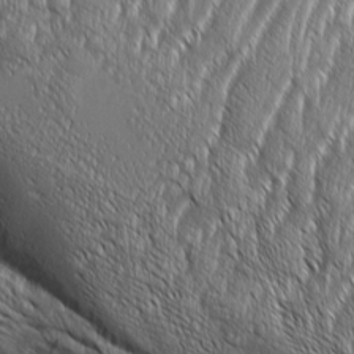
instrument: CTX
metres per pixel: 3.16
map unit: Aa
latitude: 8.7624
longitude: -129.2915
